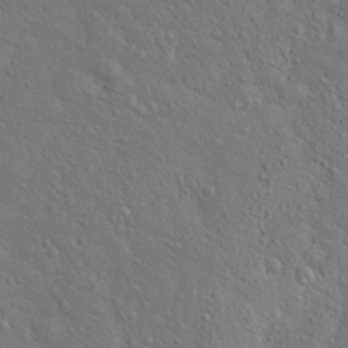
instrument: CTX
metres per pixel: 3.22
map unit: Hto
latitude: 19.0836
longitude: -53.7450
